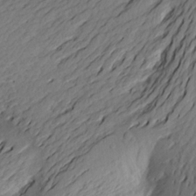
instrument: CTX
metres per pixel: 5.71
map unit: Aa
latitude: 20.0444
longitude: -146.1578
